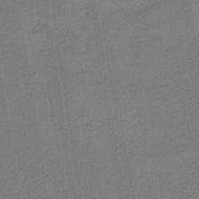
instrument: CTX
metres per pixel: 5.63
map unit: eHb
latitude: -48.7086
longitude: 87.7478
